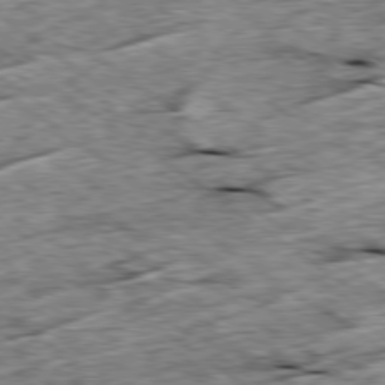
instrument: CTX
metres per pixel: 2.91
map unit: Ap
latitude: -79.5021
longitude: -86.1767
